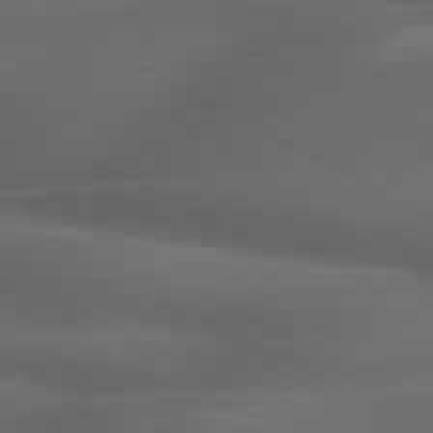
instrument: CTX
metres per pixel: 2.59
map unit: lApd
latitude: 79.4427
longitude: -119.1970
